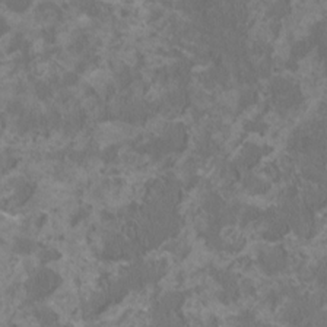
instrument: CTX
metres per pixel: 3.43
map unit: HNhu
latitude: 1.2915
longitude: -2.1955
